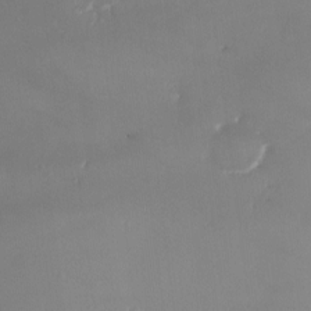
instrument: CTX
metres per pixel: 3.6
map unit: eHh
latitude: -4.4818
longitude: 19.8800
